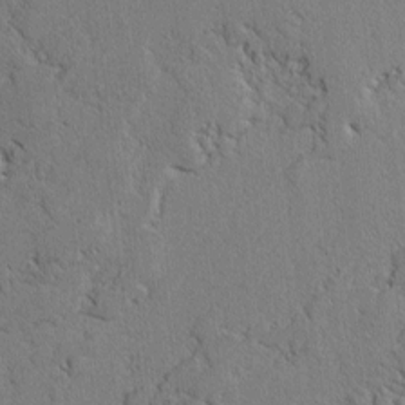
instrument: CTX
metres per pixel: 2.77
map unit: lAvf
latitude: -2.1038
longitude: -108.9324
